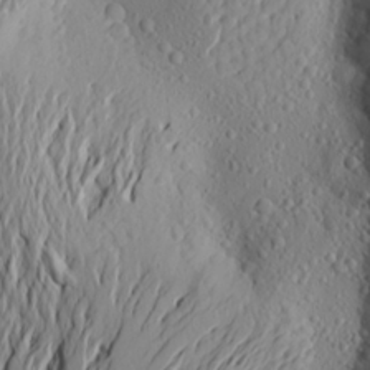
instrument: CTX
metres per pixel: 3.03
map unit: Aa
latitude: 22.9892
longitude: -144.2333
